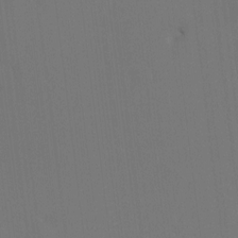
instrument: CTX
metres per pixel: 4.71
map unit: HNhu
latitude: 7.4804
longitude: 4.2172
